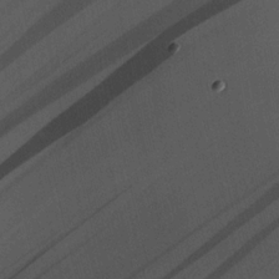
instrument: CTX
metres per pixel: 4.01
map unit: HNhu
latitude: 12.9325
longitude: 11.2187
